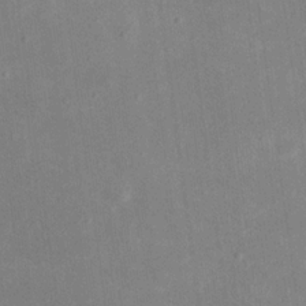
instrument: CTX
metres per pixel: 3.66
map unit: eHh
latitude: 19.8394
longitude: -70.8758
